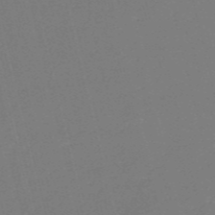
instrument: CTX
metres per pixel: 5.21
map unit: HNb
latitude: -54.2551
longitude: -39.5938
